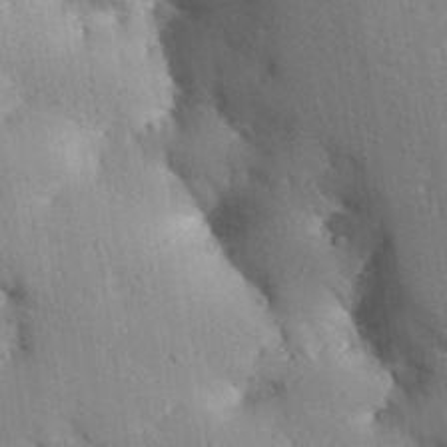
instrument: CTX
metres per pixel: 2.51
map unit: Aa
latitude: 32.9703
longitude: -144.7057
